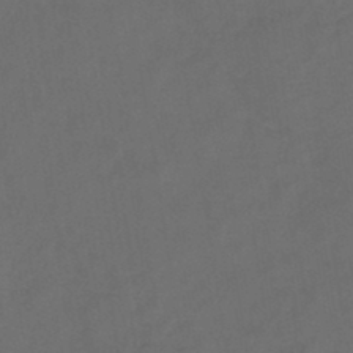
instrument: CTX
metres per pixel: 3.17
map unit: HNb
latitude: -44.0661
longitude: -39.4615
